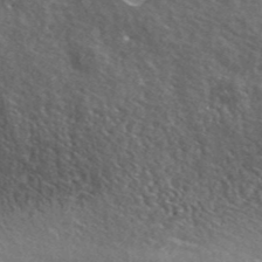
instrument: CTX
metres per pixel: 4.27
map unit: eHh
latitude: 42.4034
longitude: -89.8773
